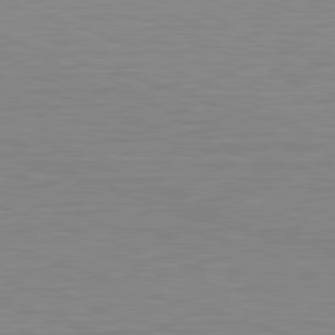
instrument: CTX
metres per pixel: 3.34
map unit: Hpe
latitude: -82.7652
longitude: 6.8219
